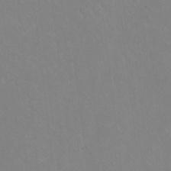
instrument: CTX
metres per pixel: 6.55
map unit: Hto
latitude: -13.8234
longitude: -41.8205
